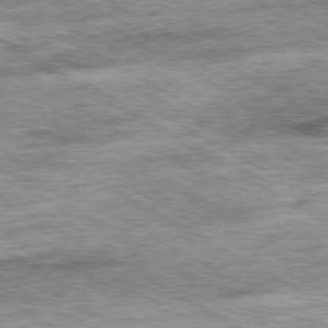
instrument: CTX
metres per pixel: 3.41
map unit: Ap
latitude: -80.7463
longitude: -90.2334
